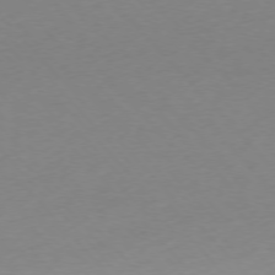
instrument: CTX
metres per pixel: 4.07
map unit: Ap
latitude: -76.3117
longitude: -71.6127
